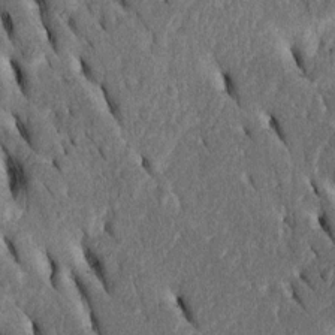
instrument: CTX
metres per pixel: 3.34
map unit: Htu
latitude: -2.3117
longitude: 151.3131
